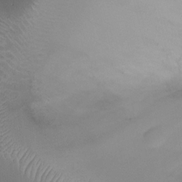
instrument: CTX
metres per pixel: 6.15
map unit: Ht
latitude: -1.2565
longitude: -19.8772
